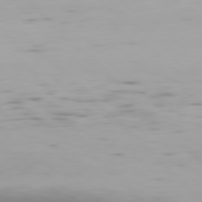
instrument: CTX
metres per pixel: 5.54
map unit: Hpe
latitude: 76.9136
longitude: -134.3278
